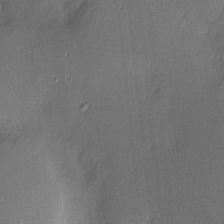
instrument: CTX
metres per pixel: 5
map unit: Nve
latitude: -8.9731
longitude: 175.1620
